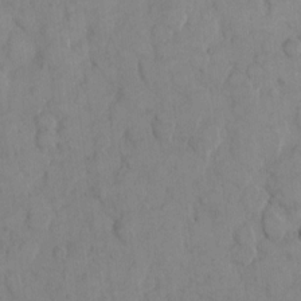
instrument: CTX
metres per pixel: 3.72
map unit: eHh
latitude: 8.2523
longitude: -64.5924
